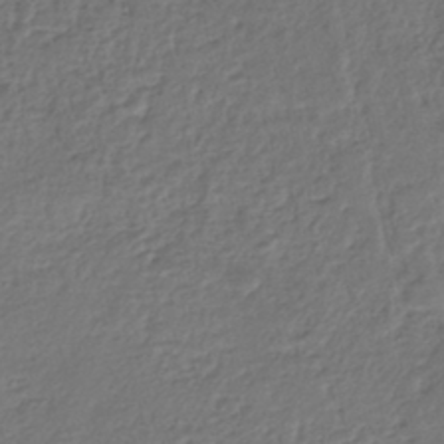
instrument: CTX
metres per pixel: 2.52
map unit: ANa
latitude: -42.8408
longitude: 108.9542
